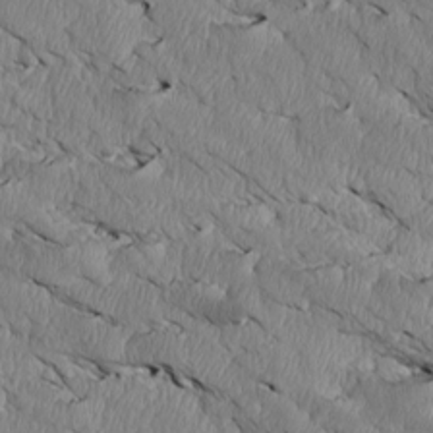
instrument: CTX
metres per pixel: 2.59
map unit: Htu
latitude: 3.3481
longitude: 152.6896
